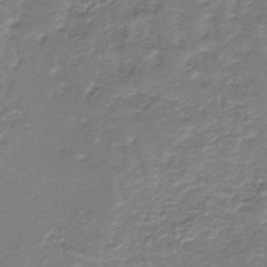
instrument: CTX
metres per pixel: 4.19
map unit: HNb
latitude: -36.0850
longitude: 58.5573
